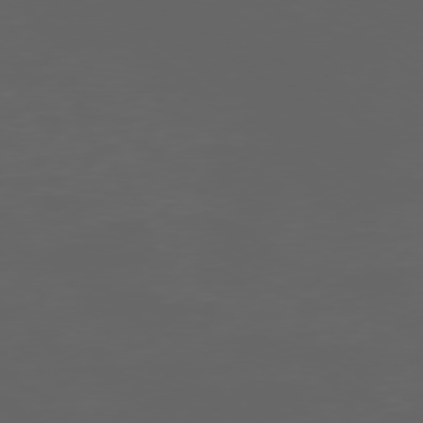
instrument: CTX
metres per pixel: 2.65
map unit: Ap
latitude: -77.5399
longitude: -75.7072
